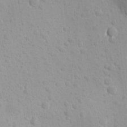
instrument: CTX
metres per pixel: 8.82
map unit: Ave
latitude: -10.3306
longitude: -121.2159
